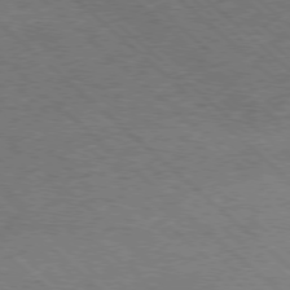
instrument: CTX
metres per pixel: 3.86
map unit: Hpe
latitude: -78.5007
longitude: 16.5574
